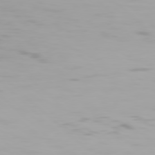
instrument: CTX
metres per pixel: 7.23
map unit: Hpe
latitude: 77.3103
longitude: -137.8773
